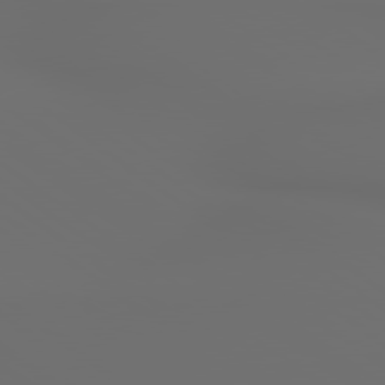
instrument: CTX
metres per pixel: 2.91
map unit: lApd
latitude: 79.2159
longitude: 176.6330
